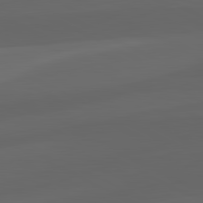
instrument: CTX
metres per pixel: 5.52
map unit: lApd
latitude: 82.1577
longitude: 130.2739
